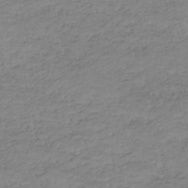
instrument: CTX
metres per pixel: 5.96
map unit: HNhu
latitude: -46.7274
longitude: 30.2361
